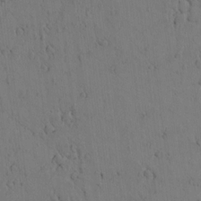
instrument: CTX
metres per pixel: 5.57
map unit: lAvf
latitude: 5.4237
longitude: 159.8422
